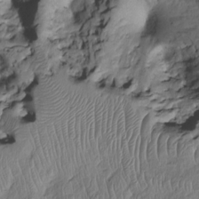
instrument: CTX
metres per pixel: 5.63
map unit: Htu
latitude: -6.3495
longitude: 154.7085
